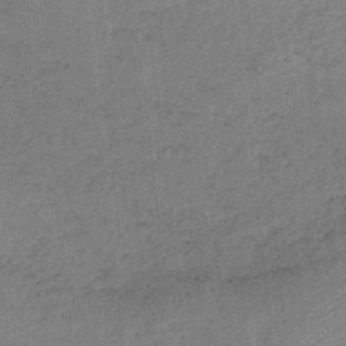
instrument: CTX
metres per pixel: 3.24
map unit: HNb
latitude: -35.9745
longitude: 55.9556
